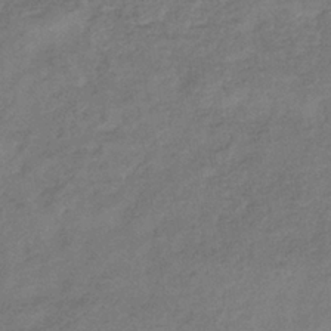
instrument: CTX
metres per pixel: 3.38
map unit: eHb
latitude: -36.1794
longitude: 81.6722
